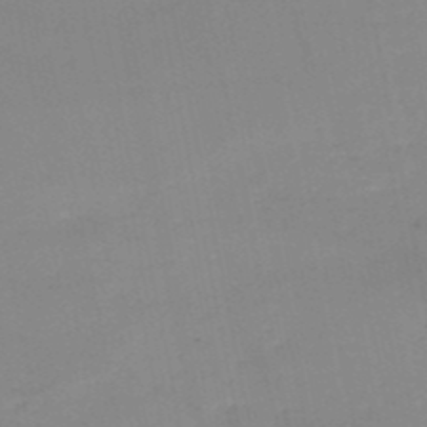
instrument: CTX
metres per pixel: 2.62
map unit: HNb
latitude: -50.2550
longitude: -40.4978
